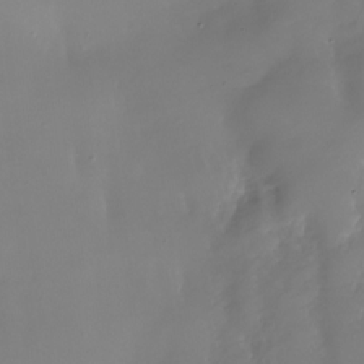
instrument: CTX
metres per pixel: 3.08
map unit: Nhu
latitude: -28.5952
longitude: -79.3860
